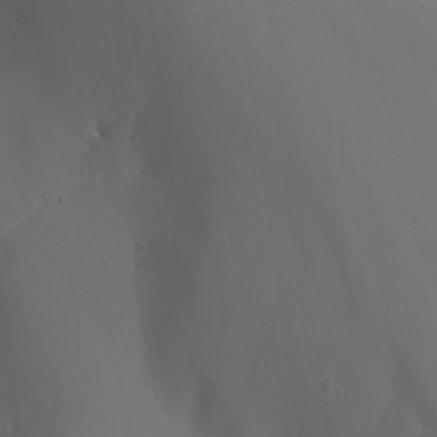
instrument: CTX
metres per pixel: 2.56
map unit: Aa
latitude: 24.7057
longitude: -127.4804
